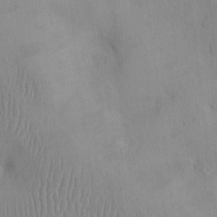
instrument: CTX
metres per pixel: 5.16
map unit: Ht
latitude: 0.6112
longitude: -13.3860
